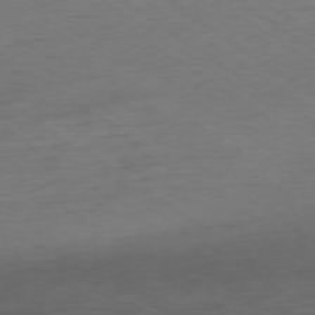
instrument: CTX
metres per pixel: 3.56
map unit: Hpe
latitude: -78.7841
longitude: -16.8947
